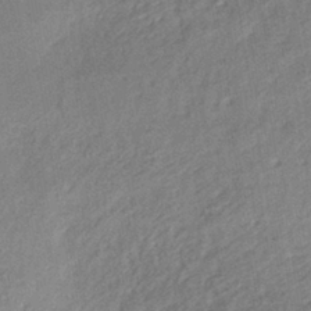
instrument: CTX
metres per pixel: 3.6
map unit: lHb
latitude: -40.0094
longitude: 70.8597
